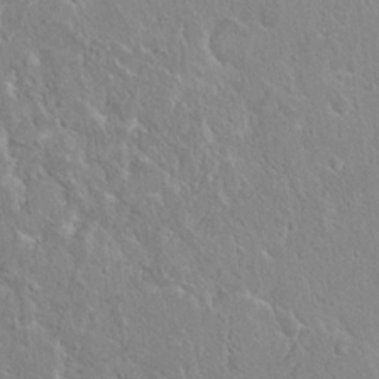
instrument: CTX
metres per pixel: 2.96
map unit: Hto
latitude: 17.2915
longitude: -37.0648
